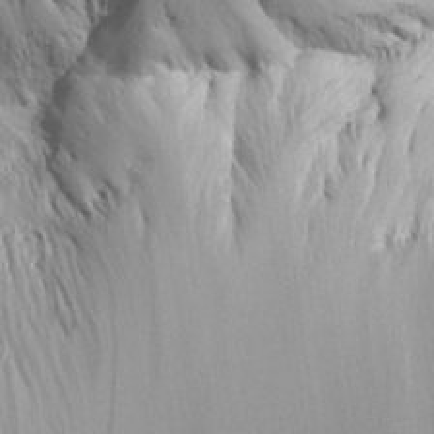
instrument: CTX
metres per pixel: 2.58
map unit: Aa
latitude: 14.6491
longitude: -141.5560
